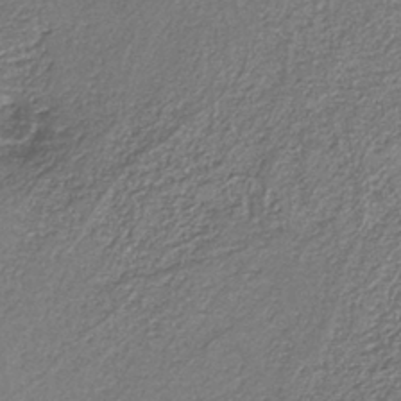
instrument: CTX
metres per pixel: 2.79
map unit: HNb
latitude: -37.6344
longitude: 51.5399
